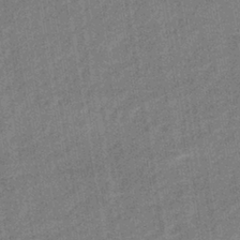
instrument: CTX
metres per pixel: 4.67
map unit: lHb
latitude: -38.9542
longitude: 74.3873
